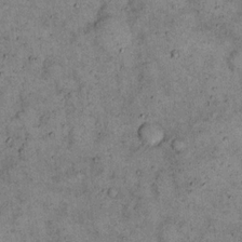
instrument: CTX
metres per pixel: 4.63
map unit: eHh
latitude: 15.8584
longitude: -62.1011
